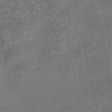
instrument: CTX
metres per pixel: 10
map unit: eAb
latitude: 47.1215
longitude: 104.2739
